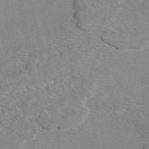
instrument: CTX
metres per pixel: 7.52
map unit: eAb
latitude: 49.2915
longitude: 111.4076
